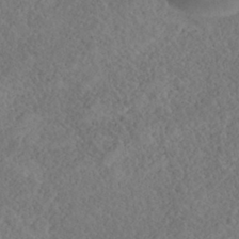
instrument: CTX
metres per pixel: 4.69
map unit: HNhu
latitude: -39.9178
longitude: 104.8597
